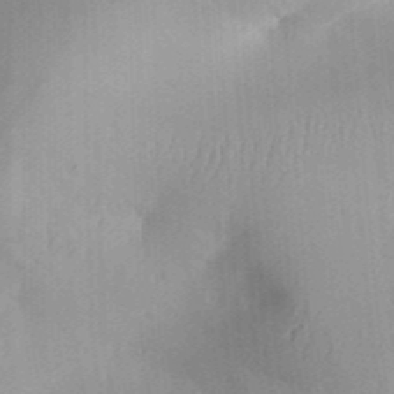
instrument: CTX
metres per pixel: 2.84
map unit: Aa
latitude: 31.9717
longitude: -142.4790
